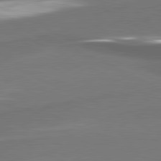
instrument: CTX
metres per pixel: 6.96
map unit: lApd
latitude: 81.1403
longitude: 175.5399
